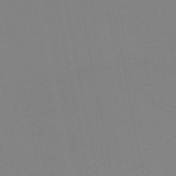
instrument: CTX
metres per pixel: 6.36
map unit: HNb
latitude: -47.5588
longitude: 58.4817
